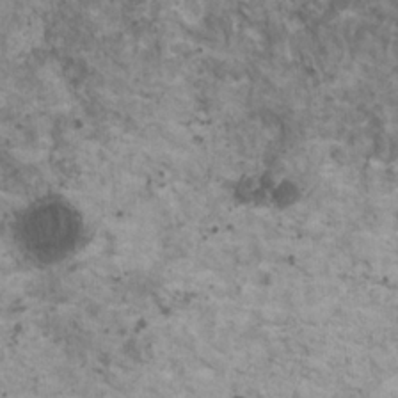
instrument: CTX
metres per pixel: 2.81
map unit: HNhu
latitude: 2.4223
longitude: 4.1605
